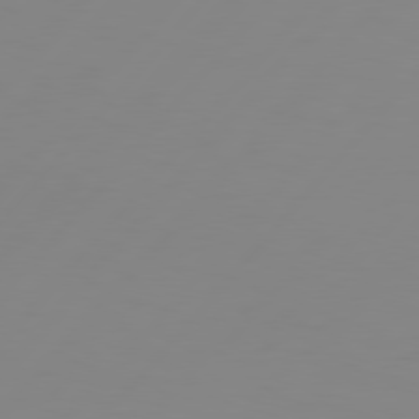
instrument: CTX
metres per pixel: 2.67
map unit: Hpe
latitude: 77.4993
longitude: -124.4790
